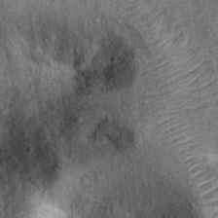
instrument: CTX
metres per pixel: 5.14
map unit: Ht
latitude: 10.4034
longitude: -38.1956
